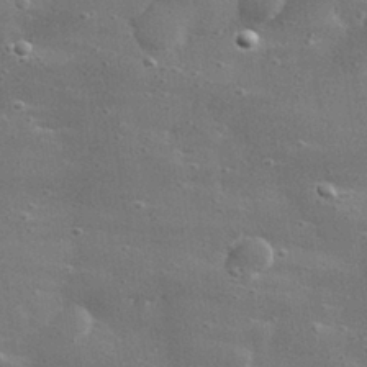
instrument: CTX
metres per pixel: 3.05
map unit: lHvf
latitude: 31.0459
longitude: -89.0648
